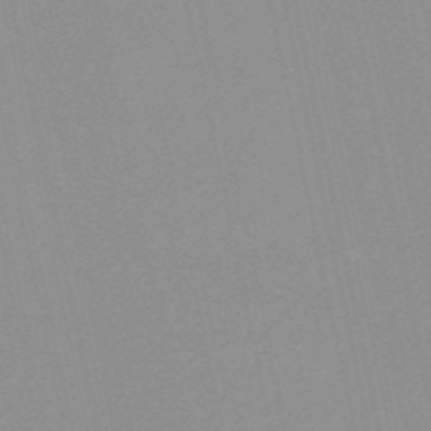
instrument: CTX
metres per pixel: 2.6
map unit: HNb
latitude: -52.2739
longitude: -51.4048
